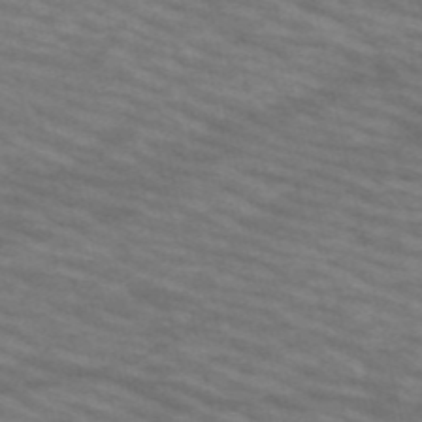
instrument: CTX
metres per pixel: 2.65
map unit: HNb
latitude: -53.7666
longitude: -44.9136
